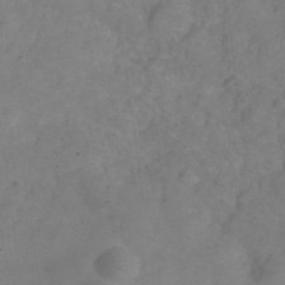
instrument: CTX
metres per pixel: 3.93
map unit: Hve
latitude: -31.2376
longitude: 95.4265
